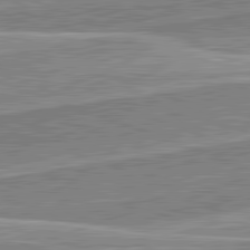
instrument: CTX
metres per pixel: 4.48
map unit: lApd
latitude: 82.2333
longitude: 139.3510
